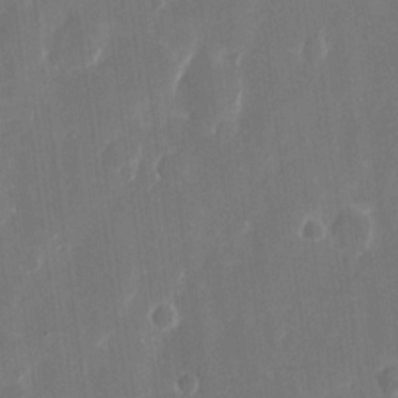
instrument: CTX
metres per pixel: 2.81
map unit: eHh
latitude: 13.1403
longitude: -72.0255
